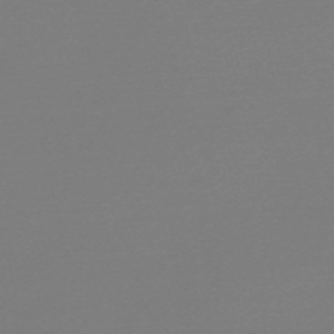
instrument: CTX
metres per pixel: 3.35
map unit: Nve
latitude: -56.7463
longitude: 62.1983
